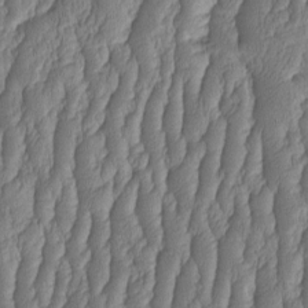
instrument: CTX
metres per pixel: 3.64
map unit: HNhu
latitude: -2.3306
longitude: 13.4643
